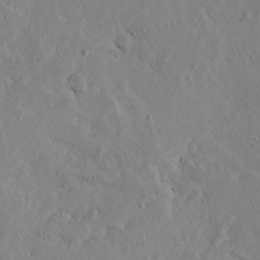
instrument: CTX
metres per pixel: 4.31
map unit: Ave
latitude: 13.4238
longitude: -136.5735
